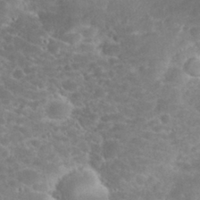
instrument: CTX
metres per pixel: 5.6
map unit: eHh
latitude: 32.3845
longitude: -61.2915
